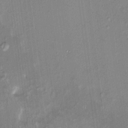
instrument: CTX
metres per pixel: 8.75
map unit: HNhu
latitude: 4.8380
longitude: 8.4818
